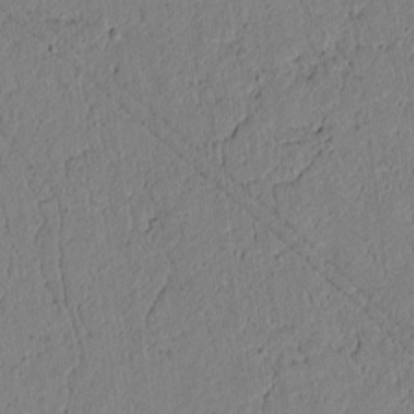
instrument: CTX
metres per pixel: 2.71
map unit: lAvf
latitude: 5.4615
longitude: 166.3495
